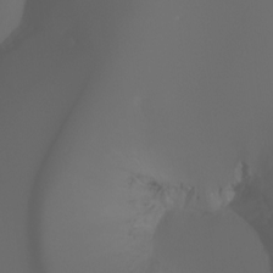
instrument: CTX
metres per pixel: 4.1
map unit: Aa
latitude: -6.9163
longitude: -72.3090
